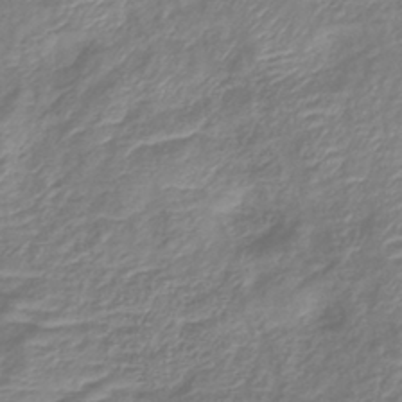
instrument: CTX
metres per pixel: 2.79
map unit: eHb
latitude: -40.0661
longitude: 78.4440
